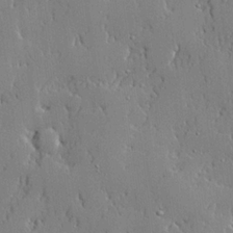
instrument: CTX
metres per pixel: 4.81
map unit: lHvf
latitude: 20.8569
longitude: 143.3320
